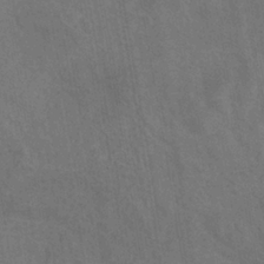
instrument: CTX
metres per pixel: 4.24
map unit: HNhu
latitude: -29.4077
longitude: 67.4832
